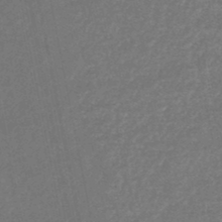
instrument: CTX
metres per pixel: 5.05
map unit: HNhu
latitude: -48.2740
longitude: 96.5763
